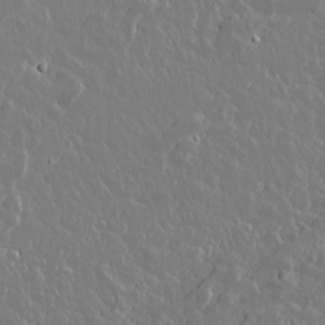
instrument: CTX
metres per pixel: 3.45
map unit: lAvf
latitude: 15.1970
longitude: -127.8583
